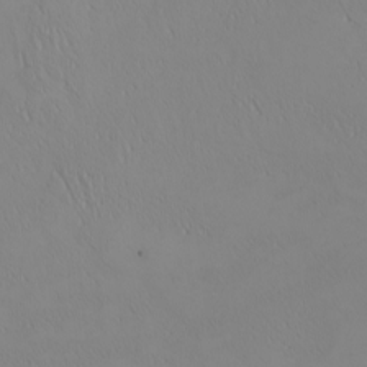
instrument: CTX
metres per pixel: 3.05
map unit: Nhu
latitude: -5.3509
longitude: -92.3656
